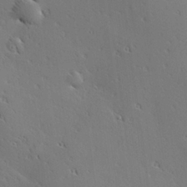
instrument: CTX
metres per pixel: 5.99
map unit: Hve
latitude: 25.4804
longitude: -92.3656
